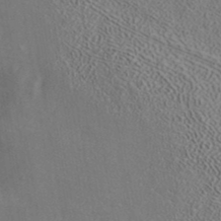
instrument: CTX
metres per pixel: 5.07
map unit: ANa
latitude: 38.8002
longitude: 20.5195
